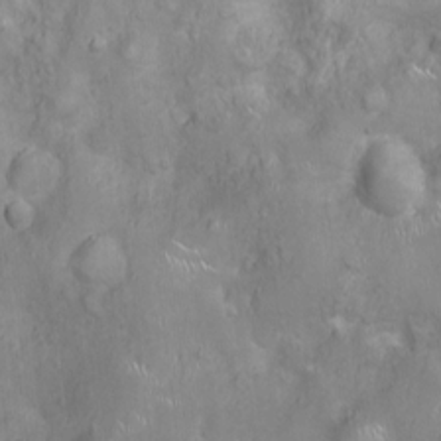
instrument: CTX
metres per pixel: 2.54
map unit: Ht
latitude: -4.1794
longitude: -15.1970
